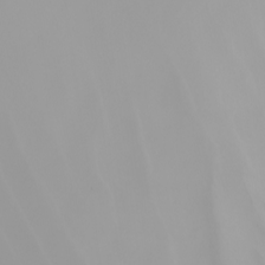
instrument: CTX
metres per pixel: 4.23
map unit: Nhu
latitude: -5.4265
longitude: -93.3859
